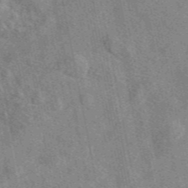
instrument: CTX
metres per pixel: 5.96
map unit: eAb
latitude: 47.6505
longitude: 121.7288
